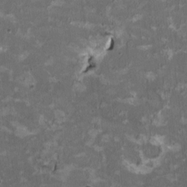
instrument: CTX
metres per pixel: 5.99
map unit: HNhu
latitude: 2.1011
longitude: -3.8961
